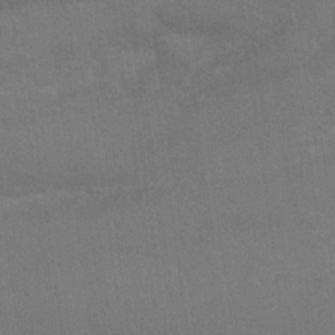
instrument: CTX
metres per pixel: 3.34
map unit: Nhu
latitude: 24.8191
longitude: -51.8205
